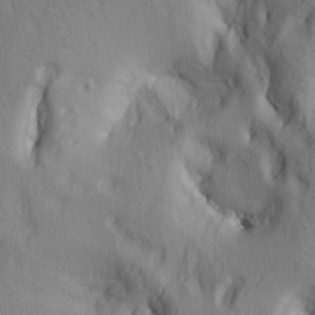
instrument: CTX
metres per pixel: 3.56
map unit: lAa
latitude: 5.5938
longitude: -114.2900
